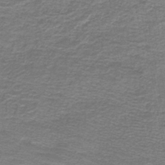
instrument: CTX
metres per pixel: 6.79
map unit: lHb
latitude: -44.4251
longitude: 57.0675
